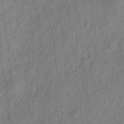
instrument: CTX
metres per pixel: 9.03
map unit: eHh
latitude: 5.7450
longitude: -73.1215
